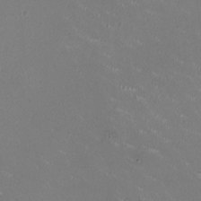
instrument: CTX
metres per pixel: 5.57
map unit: HNhu
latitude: 1.0269
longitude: -2.9513
